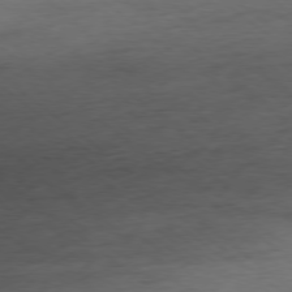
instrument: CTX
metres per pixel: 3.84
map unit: Ap
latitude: -78.3873
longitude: -92.2711
